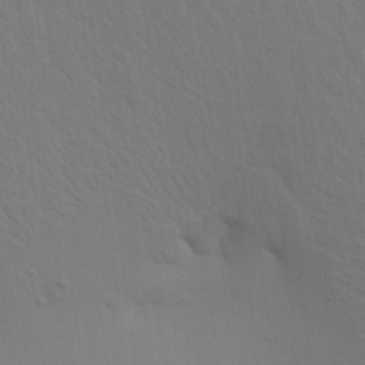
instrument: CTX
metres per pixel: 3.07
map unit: Aa
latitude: 20.5735
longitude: -143.0270
